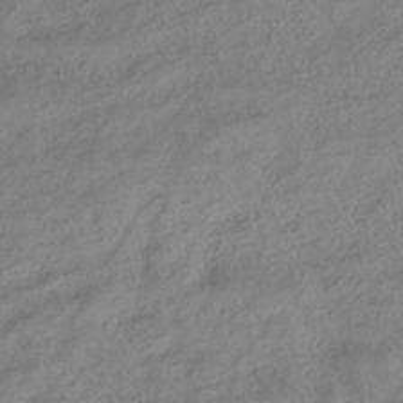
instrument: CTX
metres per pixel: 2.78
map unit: ANa
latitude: -38.6330
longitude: 96.9731
